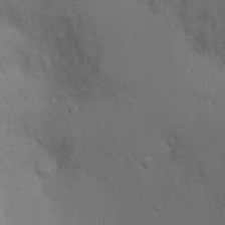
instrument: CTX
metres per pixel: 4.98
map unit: Ht
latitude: 4.8758
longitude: -29.0647
